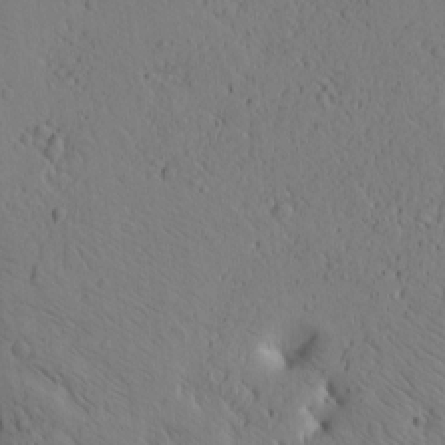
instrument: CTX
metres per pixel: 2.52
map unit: Htu
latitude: -3.4076
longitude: 170.7841
